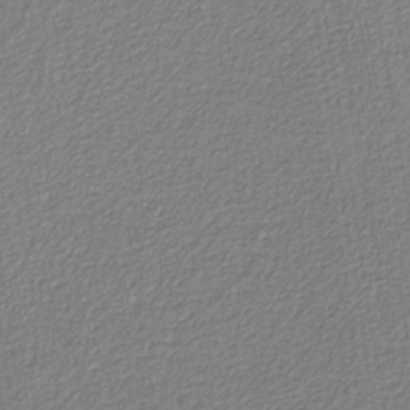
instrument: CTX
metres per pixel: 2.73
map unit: eAb
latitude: -38.2362
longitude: 52.3684
